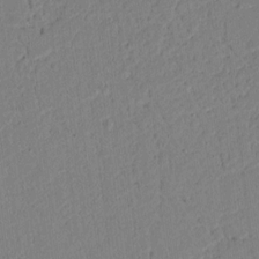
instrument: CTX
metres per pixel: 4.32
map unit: lAvf
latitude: 9.0081
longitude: 167.7478
